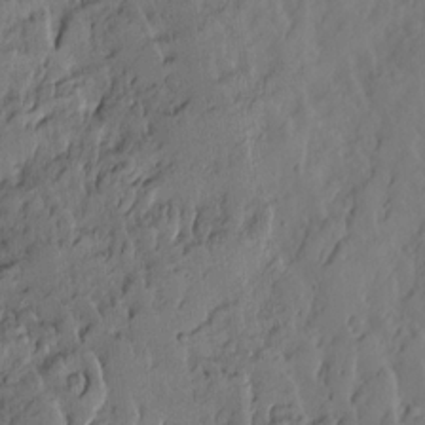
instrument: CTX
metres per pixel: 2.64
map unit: Ave
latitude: 13.8017
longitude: -132.2523
